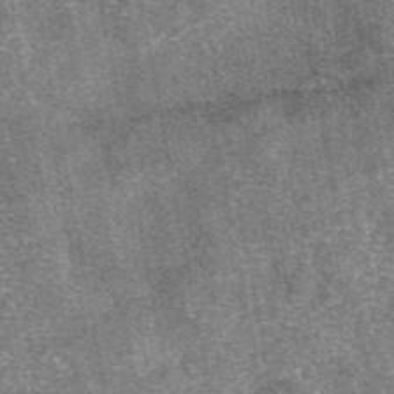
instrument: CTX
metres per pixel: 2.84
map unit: eAb
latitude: 48.3278
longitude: 106.9353
